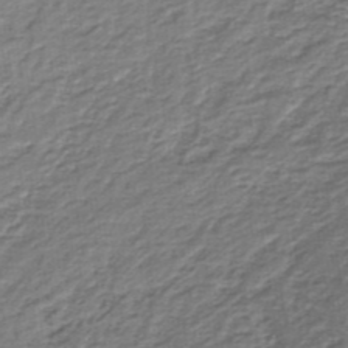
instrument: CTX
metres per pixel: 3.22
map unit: lHb
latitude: -35.7478
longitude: 60.1039
